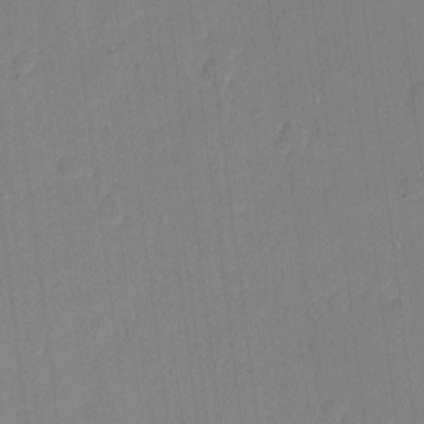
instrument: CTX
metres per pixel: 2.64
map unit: eHh
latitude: 10.6302
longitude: -66.7624
